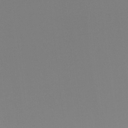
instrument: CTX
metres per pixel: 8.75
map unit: Ht
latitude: -15.1809
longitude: -51.2726
